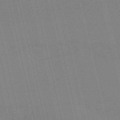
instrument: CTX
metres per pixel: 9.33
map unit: HNb
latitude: -54.8975
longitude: -45.2348
